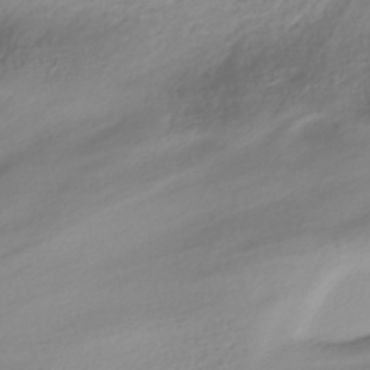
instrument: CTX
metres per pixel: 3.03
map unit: HNhu
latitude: -41.5588
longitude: 102.0472
